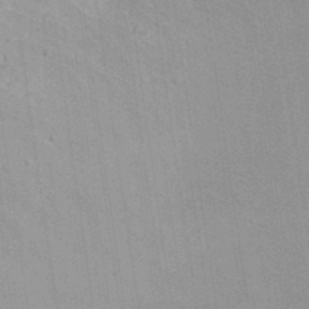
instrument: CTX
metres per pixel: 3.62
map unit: eHh
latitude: 35.1592
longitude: -68.4979
